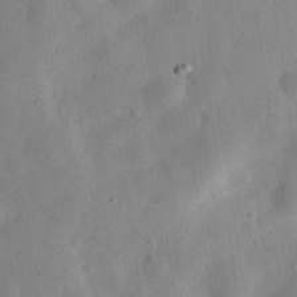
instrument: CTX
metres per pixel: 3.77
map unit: eHh
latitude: 30.0822
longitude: -75.5938
